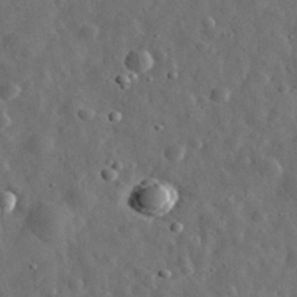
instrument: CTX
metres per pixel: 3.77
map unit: eHh
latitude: 31.7639
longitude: -74.8380
